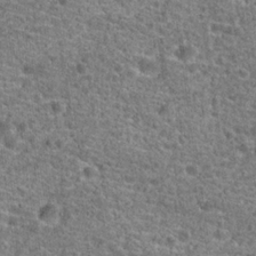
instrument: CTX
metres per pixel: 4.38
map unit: Hto
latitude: 20.0822
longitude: -42.5735
